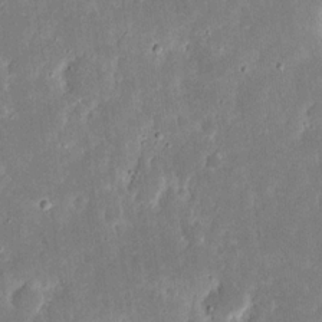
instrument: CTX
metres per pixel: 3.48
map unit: eHh
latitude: 16.5546
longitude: -72.8947
